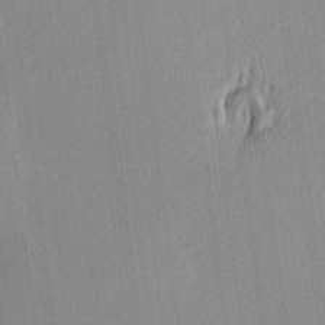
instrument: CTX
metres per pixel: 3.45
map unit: Ave
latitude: 3.2915
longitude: -114.3278
